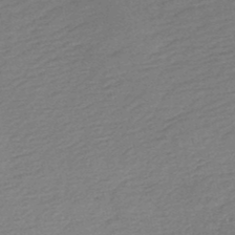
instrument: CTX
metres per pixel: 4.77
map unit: HNb
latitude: -48.3307
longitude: 60.1039
